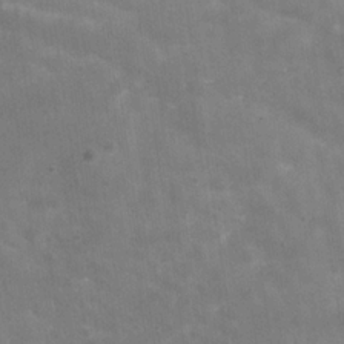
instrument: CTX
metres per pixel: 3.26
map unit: Hve
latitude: -31.1431
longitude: 93.6722
